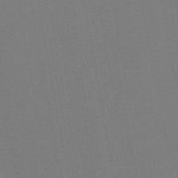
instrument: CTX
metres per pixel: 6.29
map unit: lHb
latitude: -47.2943
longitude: 71.7289
